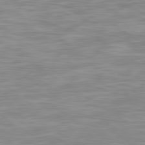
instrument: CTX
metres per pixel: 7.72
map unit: Hpe
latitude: 79.6316
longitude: -127.6883
